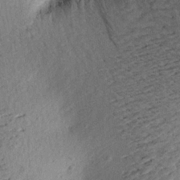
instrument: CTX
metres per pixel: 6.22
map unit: Aa
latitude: 20.3279
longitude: -143.2726
